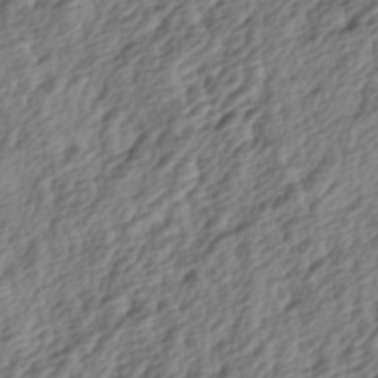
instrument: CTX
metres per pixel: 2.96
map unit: lAa
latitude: -4.1605
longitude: -122.9703
